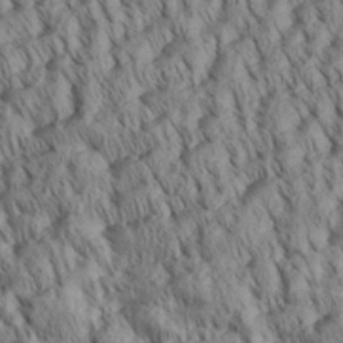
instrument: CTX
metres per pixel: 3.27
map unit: Aa
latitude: 30.2523
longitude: -138.1200
